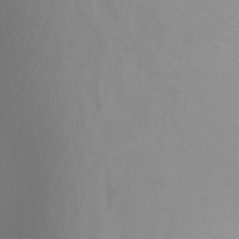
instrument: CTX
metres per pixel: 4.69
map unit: Nhu
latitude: -5.8233
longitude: -91.4237
